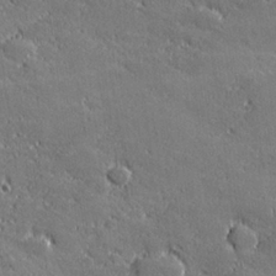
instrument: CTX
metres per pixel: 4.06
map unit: lHvf
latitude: 26.9703
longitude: 141.8989
